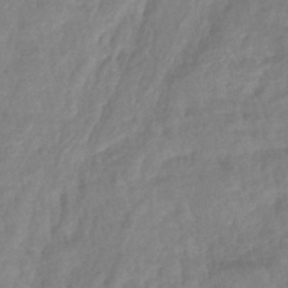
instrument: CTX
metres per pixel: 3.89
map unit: lHb
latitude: -42.8219
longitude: 75.4077
